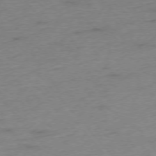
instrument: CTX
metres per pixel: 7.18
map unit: Hpe
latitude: -76.1984
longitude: -11.7828
